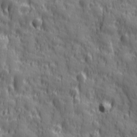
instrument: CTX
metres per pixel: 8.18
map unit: Ave
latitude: 19.7827
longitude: -132.7435
